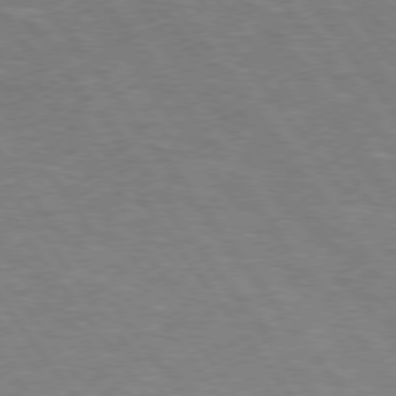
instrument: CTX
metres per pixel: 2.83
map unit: Hpe
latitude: 75.4993
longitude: -142.5735
